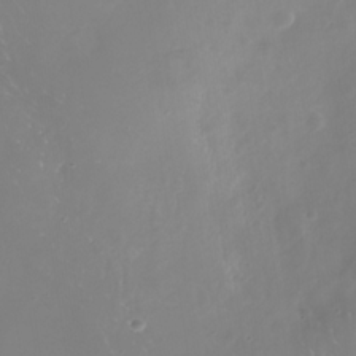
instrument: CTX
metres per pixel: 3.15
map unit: Nhe
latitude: -32.9920
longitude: -88.4979
